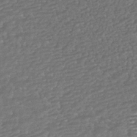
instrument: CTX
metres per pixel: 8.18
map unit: HNhu
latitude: -43.5777
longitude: 98.3306
